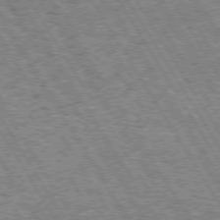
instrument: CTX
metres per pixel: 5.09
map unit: Hpe
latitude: 73.4994
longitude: -142.6680
